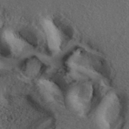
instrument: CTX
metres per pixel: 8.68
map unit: ANa
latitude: 40.3089
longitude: 18.0283
